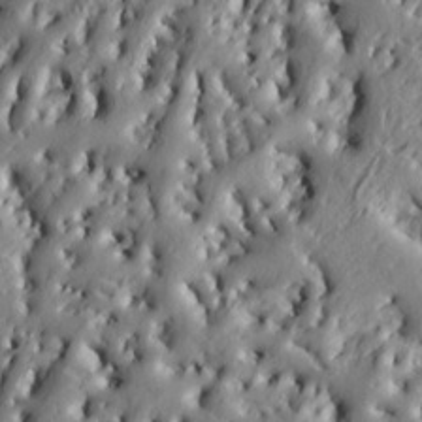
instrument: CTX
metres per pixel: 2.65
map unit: Ht
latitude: 7.3293
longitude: -77.9339
